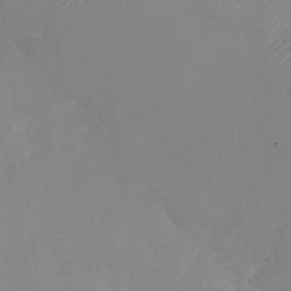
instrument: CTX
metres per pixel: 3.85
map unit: Nhu
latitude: -28.6141
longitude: -67.1025
